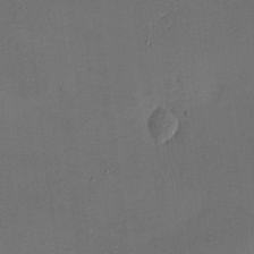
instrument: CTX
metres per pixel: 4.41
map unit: eHh
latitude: -2.5762
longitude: -73.7450
